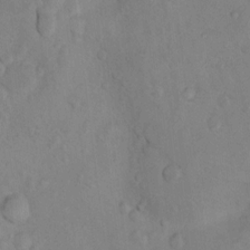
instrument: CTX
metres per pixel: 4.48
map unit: Ht
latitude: 11.4049
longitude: -32.6490
